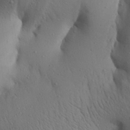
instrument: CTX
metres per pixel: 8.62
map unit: Aa
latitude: 27.0459
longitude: -148.3656
